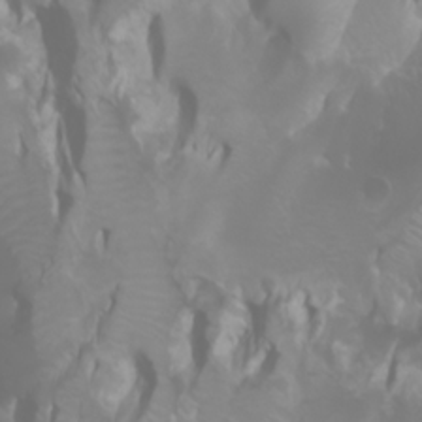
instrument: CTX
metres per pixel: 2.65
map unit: Htu
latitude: -0.8219
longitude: -75.8961
